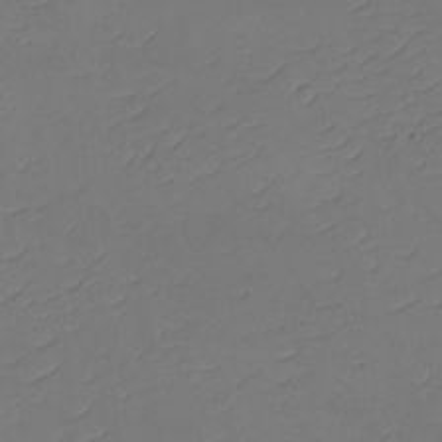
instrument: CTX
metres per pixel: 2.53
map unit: eHh
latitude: -2.4817
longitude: -74.5546
